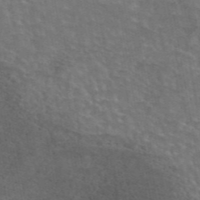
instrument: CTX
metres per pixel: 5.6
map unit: eAb
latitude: 44.7057
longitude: 107.7100
